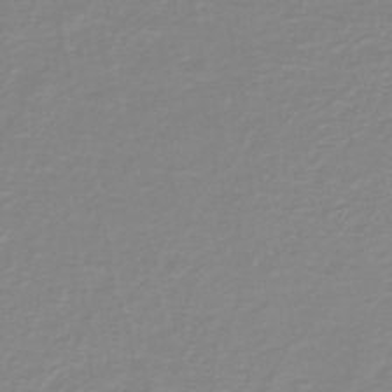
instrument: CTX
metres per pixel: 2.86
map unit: lHb
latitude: -44.1417
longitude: 55.9745
